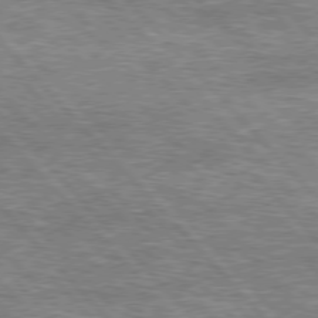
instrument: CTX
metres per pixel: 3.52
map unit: lApd
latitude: 76.4412
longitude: -74.8191
